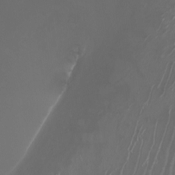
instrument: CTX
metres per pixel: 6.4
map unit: Nhu
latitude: -6.4062
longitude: -91.5749
